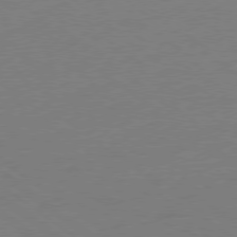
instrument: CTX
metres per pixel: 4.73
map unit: Ap
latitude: -79.2565
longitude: -98.6490
